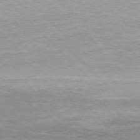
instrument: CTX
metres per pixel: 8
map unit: Hpe
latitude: 76.8947
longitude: -164.3845
